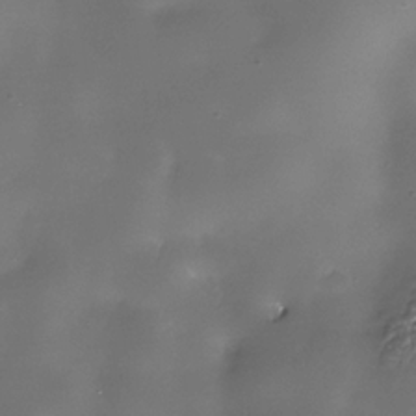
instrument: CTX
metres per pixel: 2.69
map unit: Nhe
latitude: -35.6155
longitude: -92.2522
